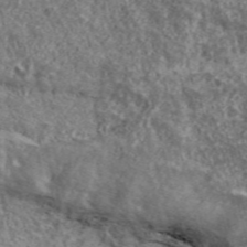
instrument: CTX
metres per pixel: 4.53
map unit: eHh
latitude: 43.4615
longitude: -89.2159
